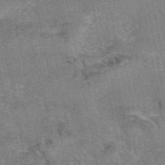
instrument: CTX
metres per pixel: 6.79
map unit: eAb
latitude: 47.2348
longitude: 103.6533
